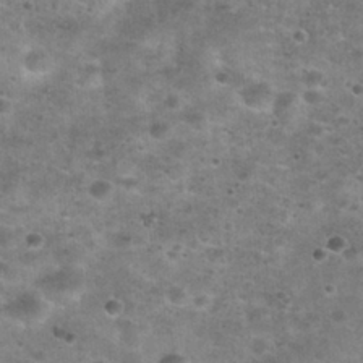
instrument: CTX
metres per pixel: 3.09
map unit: Nhu
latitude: 28.1011
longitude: -49.4237
